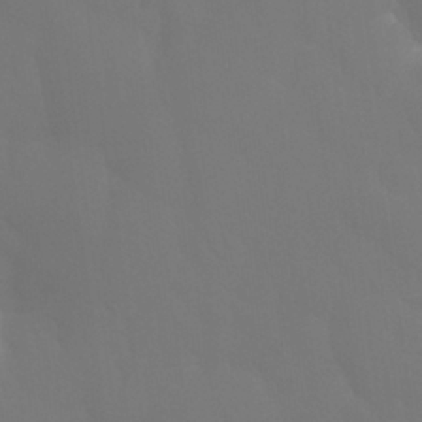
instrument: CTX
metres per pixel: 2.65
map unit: Nhu
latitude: 26.5546
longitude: -56.9135
